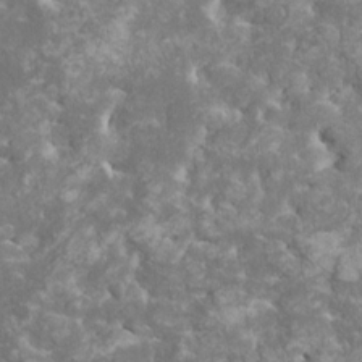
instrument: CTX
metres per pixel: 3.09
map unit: HNhu
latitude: 1.4804
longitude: 6.8219
